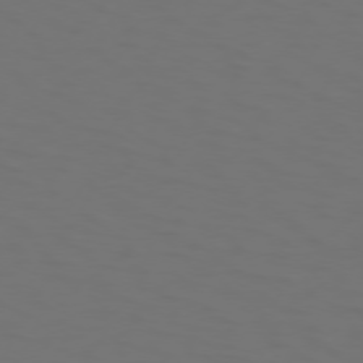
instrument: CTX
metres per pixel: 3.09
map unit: Hpe
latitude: 73.8017
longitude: -125.5749
